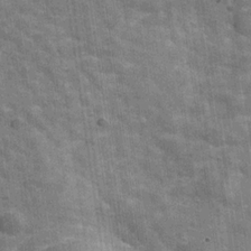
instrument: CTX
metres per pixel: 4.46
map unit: Hve
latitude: -30.2928
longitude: 93.4265
